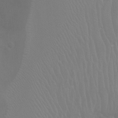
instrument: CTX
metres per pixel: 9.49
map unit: Ht
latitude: -4.5196
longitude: -18.7624
